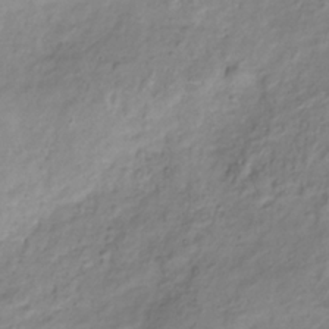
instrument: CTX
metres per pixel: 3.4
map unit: Hve
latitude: -32.8030
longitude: 90.2740
